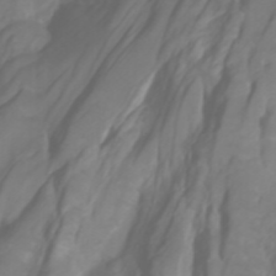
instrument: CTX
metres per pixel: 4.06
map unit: Htu
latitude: -5.3320
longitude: 137.4265
